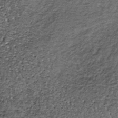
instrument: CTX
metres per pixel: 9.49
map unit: lHb
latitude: -39.0864
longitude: 66.3685
